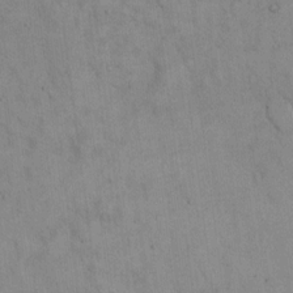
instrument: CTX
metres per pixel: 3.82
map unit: Hto
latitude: 14.2901
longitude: -60.4790
